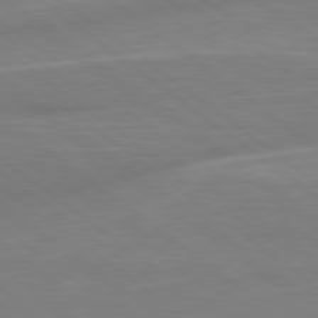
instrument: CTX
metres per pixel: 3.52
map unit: Hpe
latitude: 78.8947
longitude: -141.7071
